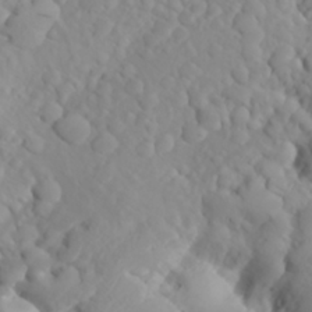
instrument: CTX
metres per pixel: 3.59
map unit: Aa
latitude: 24.2333
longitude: -146.3090
